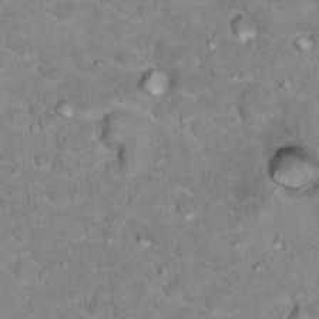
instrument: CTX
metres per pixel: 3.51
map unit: Hto
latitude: 17.7639
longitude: -35.9150
